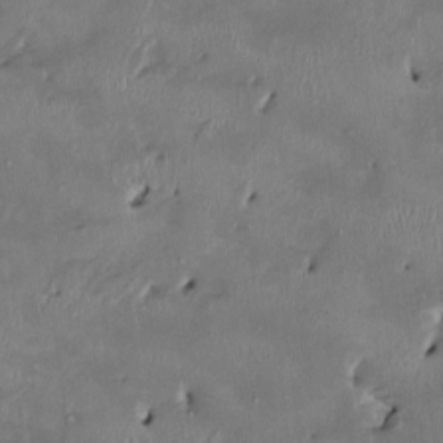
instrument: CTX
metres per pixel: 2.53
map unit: HNhu
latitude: 2.3656
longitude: -5.5371
